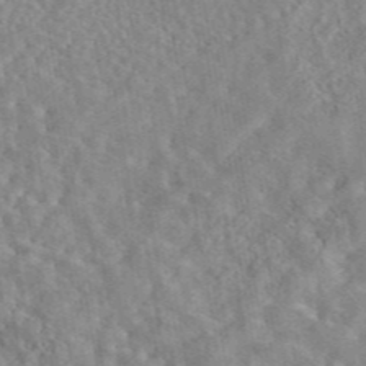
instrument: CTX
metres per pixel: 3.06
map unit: eAb
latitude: 44.7624
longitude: 116.9541
